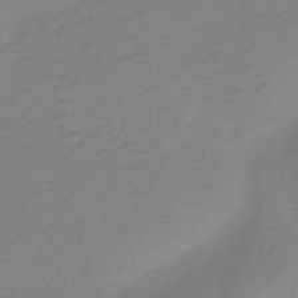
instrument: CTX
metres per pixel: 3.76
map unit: HNb
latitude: -37.4265
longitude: 54.1417
